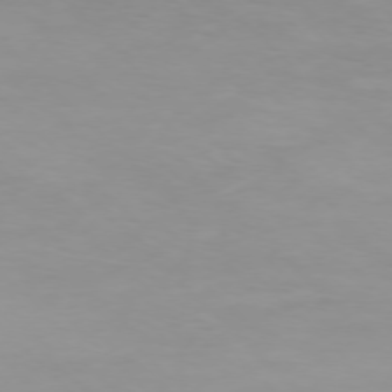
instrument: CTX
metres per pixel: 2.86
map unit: Ap
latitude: -76.4629
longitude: -68.5168
